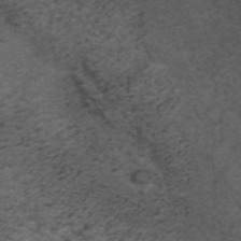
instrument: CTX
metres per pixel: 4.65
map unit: ANa
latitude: 35.6505
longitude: 13.9745
